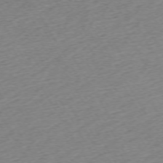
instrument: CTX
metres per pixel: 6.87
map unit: Ap
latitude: -72.9164
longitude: -68.9703
